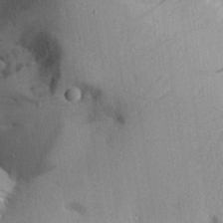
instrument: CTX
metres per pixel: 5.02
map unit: Aa
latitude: 29.0269
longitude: -131.5749
